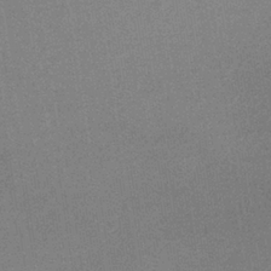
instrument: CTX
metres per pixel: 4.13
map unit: lHb
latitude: -36.4440
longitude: 68.5195
